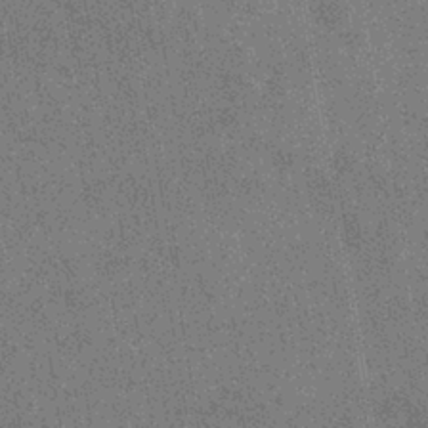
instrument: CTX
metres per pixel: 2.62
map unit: eHb
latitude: -37.6721
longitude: 80.2362
